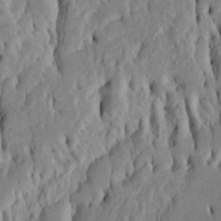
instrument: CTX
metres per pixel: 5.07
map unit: Htu
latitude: -5.1242
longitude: 151.5021
